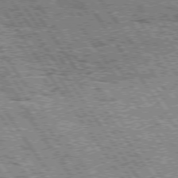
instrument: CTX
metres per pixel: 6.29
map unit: Hpe
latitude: 74.7624
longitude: -154.2900
